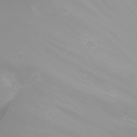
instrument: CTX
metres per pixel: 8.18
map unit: eHh
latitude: 22.0822
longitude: -64.5735
